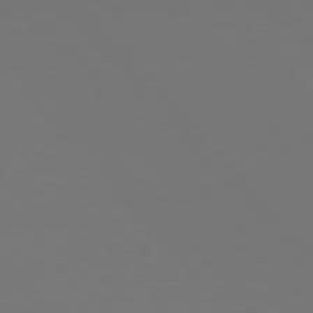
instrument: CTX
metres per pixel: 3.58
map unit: Hpe
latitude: 76.7057
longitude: -166.4412
